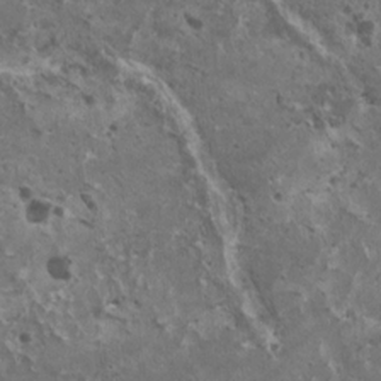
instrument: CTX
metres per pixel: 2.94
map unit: HNhu
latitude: 2.8947
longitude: 5.3698
